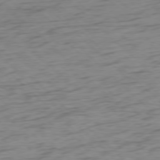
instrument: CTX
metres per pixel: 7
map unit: Ap
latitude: -77.2187
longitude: -79.4427
